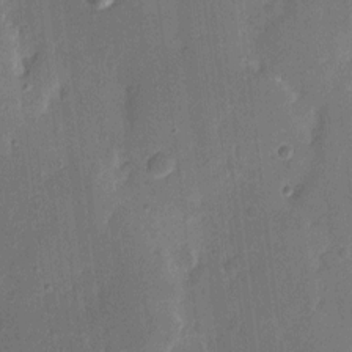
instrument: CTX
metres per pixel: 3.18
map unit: eHh
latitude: 5.3482
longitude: -66.8569
